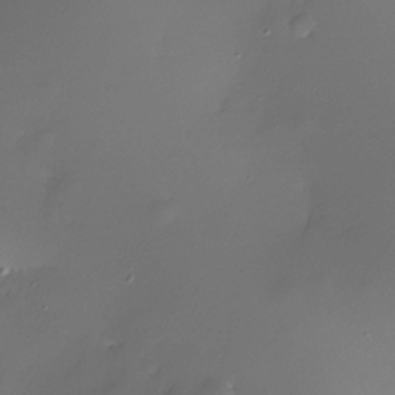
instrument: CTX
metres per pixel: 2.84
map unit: Nhe
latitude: -32.5763
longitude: -117.9150
